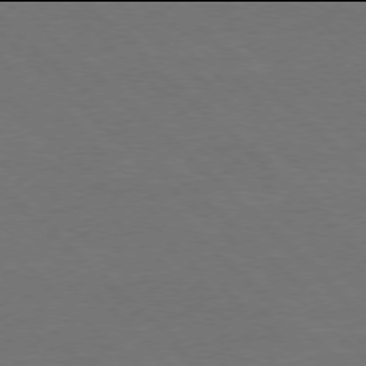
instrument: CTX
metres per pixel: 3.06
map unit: Ap
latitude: -78.0094
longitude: -86.7057
